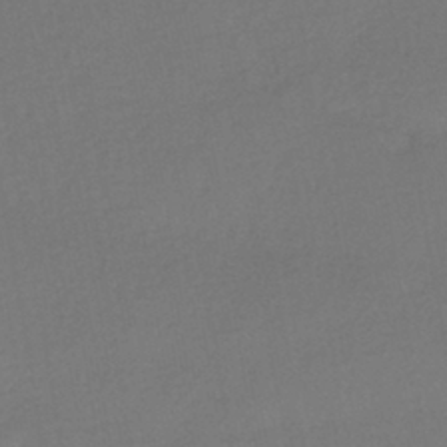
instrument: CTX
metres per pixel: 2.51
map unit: HNhu
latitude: -42.8596
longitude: 95.3509
